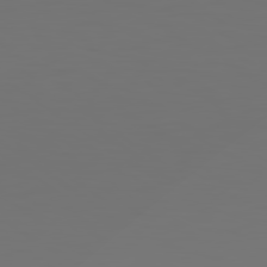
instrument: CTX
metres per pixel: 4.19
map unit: Hpe
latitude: 78.9703
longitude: -139.8772
